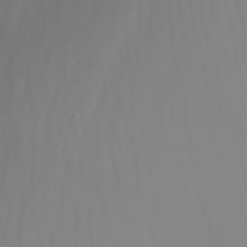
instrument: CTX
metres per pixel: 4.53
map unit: Nhu
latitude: -8.6707
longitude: -79.9717
